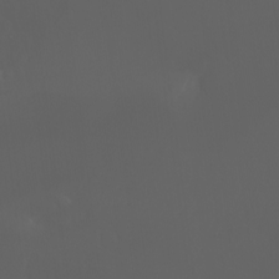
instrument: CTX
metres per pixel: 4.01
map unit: Ht
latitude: -3.4265
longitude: -60.6301
